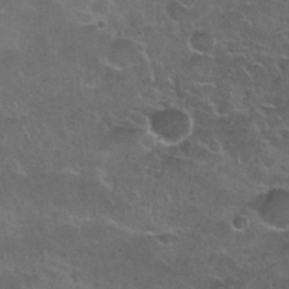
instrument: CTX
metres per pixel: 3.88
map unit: Nhu
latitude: 27.9717
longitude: -61.3670
